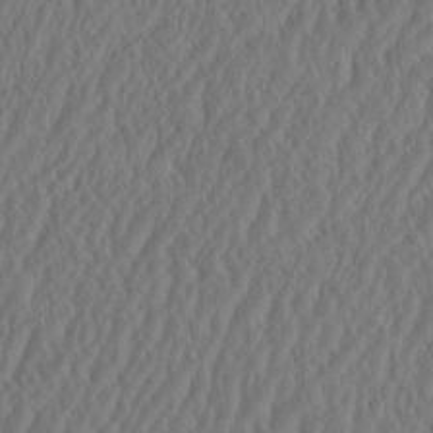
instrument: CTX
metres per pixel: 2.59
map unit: eHh
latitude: -2.6896
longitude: 16.5952
